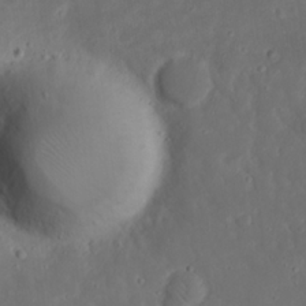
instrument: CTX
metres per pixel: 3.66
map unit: Nhu
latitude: 21.2915
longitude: -72.7813
